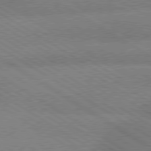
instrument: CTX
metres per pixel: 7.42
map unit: lApd
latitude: 79.6127
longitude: -152.8947
